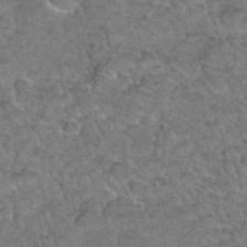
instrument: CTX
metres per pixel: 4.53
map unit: Hto
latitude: 36.5735
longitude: -47.9339
